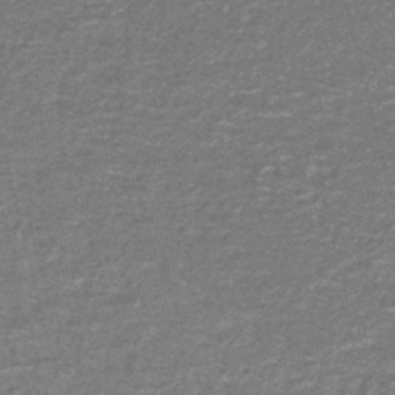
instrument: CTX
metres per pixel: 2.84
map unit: lHb
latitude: -43.7477
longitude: 55.5777
